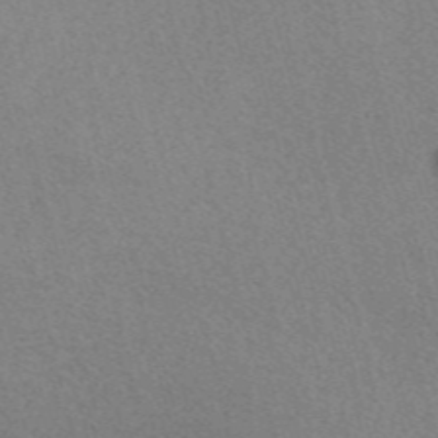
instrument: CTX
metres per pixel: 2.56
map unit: Nve
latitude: -57.1053
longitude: 60.8219
